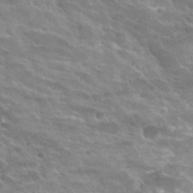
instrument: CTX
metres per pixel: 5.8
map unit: Hto
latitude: 33.6694
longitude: -49.1970
